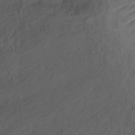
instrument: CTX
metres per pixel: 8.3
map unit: Ht
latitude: 0.5168
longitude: -34.9513
